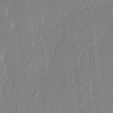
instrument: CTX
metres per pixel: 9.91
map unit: eHh
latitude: 13.6694
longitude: -69.2537
